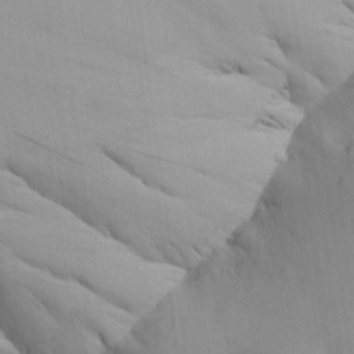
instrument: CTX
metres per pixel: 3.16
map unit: Aa
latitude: 26.5546
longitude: -132.0444
